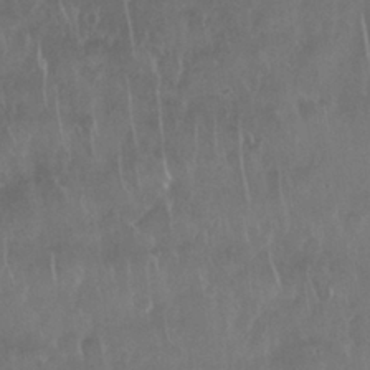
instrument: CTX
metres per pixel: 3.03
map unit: Nhu
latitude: 28.9513
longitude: -63.7261
